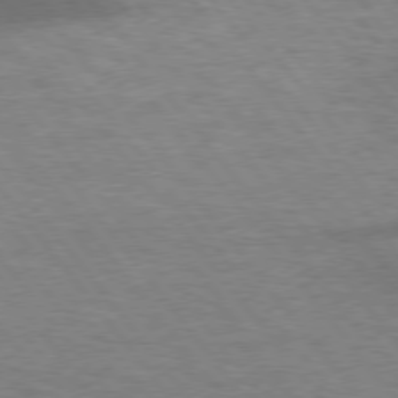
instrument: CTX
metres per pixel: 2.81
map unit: lApd
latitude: 75.7450
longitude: -57.6127
